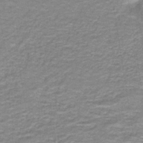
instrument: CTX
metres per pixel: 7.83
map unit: lHb
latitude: -41.2376
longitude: 55.9745
